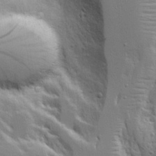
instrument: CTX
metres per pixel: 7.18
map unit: Aa
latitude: 17.9339
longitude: -125.1592
